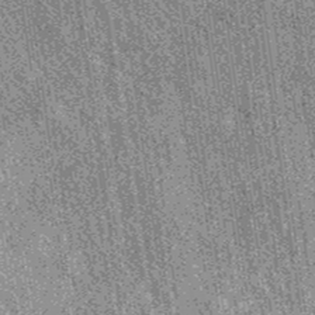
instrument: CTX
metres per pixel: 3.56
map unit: eAb
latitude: 37.0458
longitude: 107.8611
